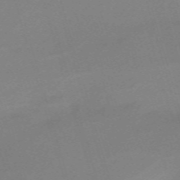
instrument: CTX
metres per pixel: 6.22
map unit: eHh
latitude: -61.9556
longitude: 50.7841
